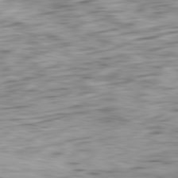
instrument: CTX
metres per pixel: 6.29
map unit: Ap
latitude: -81.8612
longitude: -71.0836
